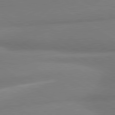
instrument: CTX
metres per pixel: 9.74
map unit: lApd
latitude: 80.1200
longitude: 177.5966
